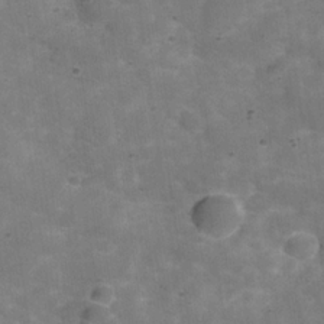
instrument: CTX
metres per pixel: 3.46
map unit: Hve
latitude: -30.3117
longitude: 93.5588
